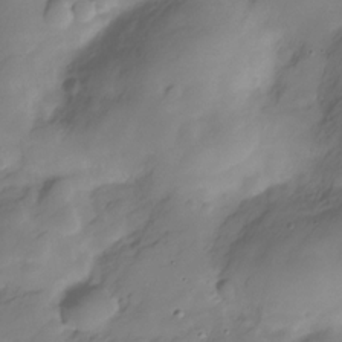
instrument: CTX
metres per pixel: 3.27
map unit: Hve
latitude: -28.9731
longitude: 91.9556
